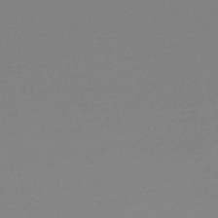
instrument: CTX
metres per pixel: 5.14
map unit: lHb
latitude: -46.6518
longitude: 57.3321
